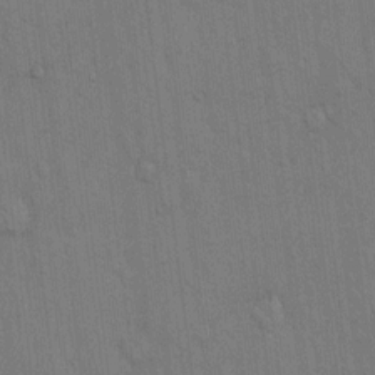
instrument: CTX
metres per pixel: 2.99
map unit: Hto
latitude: 14.3846
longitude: -61.1592
